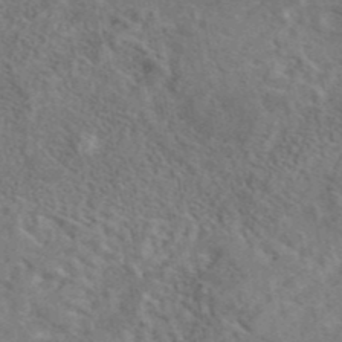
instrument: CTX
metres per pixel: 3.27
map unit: eAb
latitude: 42.9514
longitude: 109.7478
